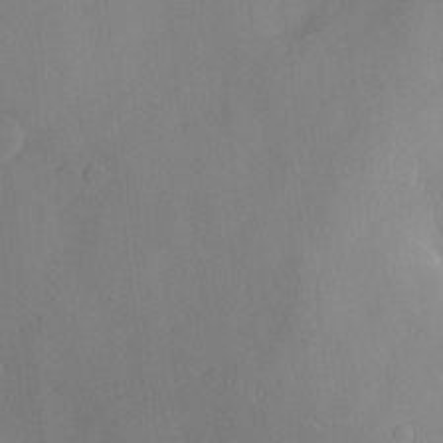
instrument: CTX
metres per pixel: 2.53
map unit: Hve
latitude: -9.8989
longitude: 175.8611
